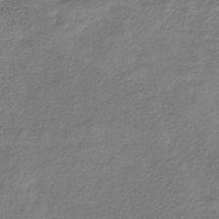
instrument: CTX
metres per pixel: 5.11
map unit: HNb
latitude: -33.9367
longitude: 56.6896
